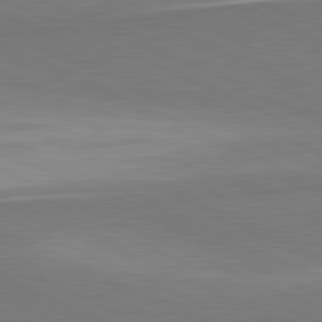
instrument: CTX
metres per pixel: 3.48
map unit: lApd
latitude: 81.4237
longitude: 156.6140
